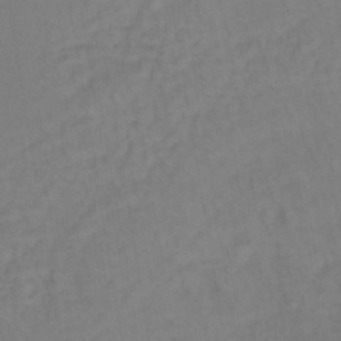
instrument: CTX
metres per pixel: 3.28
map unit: lHb
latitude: -35.0864
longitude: 64.7086
